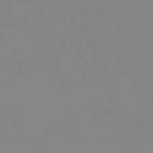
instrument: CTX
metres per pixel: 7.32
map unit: eHh
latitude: -63.0864
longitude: 49.0676
